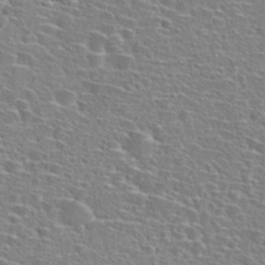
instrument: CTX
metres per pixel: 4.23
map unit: Nhu
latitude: 28.5357
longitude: -48.5357
